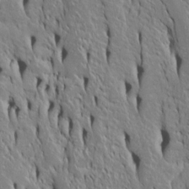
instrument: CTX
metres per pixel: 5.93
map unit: Htu
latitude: -4.6707
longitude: 151.7855
